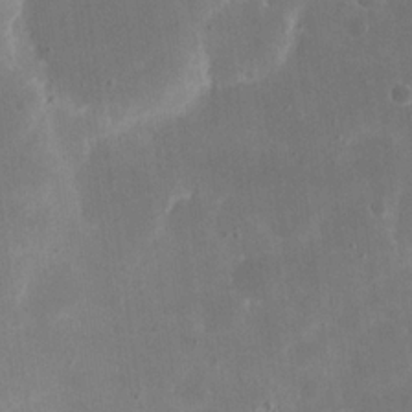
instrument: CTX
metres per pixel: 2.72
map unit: eHh
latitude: 20.5735
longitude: -67.5371
